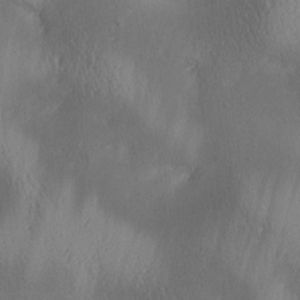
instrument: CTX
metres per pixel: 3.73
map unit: lAa
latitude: 4.2333
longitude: -117.3860
